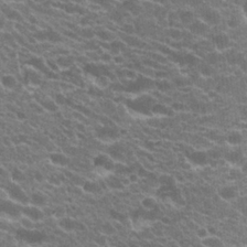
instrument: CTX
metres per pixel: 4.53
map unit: Hto
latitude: 23.8961
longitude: -35.6127
